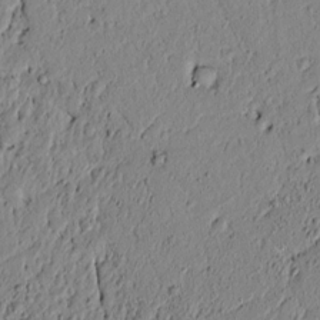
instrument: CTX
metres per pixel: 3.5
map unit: lAvf
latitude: 5.4426
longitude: 165.0487
